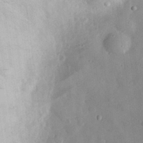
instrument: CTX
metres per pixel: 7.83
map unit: eHh
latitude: 29.8961
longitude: -73.4427
